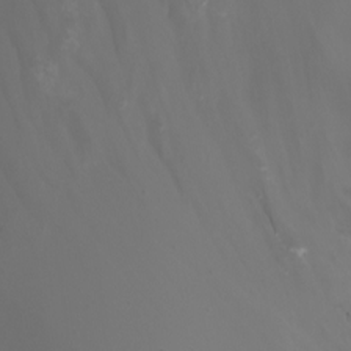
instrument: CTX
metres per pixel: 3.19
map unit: Nhu
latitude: -7.9745
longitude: -80.0255
